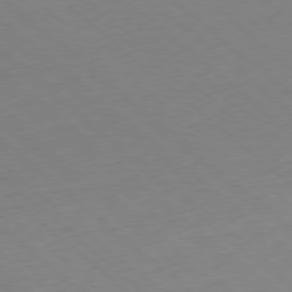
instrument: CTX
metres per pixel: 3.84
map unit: Hpe
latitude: -78.2550
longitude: 14.4062
